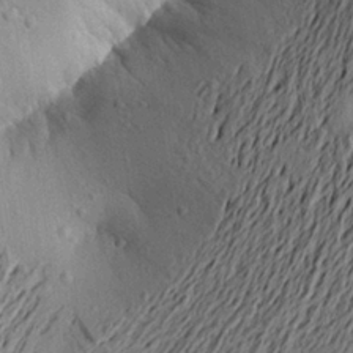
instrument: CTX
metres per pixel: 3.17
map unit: Aa
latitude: 21.0081
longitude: -149.5749
